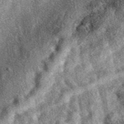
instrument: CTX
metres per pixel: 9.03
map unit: eAb
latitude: 39.8205
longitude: 106.4440
